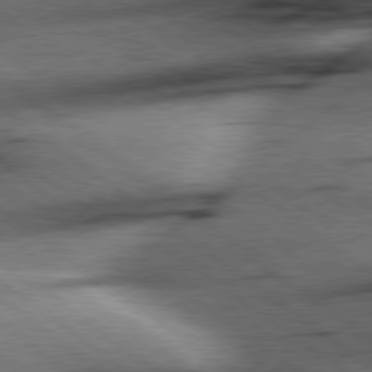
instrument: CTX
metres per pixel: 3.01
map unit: Hpe
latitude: 78.7247
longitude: -154.9136
